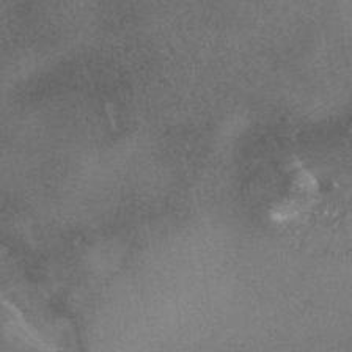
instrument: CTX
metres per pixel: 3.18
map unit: HNhu
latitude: -42.4062
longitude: 102.8219
